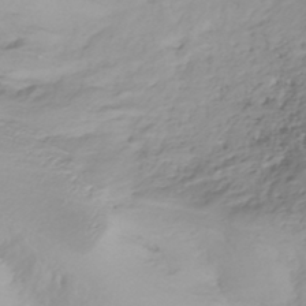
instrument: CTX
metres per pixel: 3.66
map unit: HNhu
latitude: -43.5588
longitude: 102.4440
